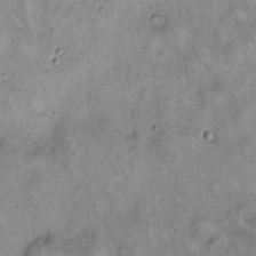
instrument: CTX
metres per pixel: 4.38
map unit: eHh
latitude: 17.1214
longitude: -62.3090
